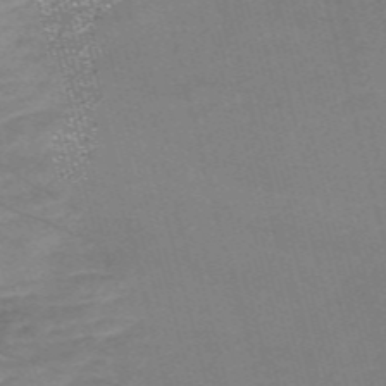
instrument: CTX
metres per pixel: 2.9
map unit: Nve
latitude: -58.8407
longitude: 61.7289
